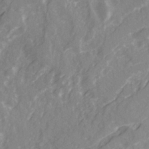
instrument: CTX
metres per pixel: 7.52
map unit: Ave
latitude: 21.1970
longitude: -132.3467
